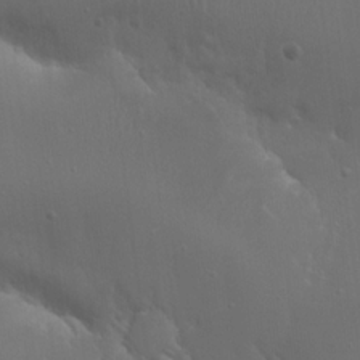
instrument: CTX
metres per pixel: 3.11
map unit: Hto
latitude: 18.8002
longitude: -56.4412
